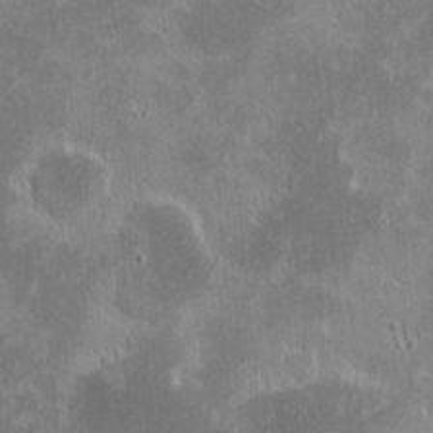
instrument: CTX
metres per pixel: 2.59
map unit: eHh
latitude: -1.4455
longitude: -85.1781
